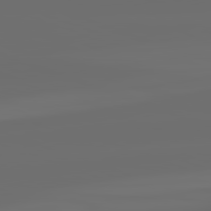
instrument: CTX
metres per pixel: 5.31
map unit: lApd
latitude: 82.2522
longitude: -166.3089
